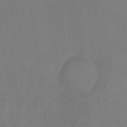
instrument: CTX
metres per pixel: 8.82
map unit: Ht
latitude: -14.4062
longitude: -54.1011
